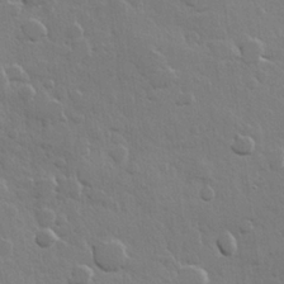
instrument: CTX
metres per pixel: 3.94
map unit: Hve
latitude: 22.4790
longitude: 148.9920
